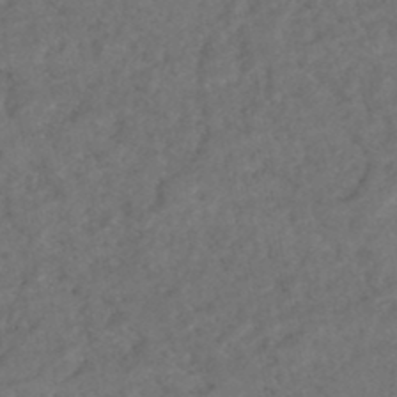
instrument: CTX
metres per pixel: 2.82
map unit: HNhu
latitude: -47.6722
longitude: 97.0487
